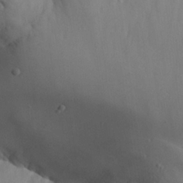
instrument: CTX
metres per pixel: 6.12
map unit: Aa
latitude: 25.4237
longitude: -128.0822
